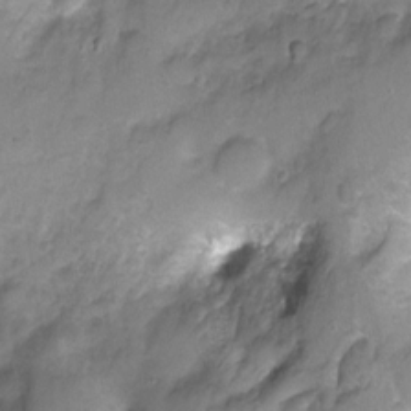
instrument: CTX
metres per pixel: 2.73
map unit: Hto
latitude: -7.3131
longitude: -39.5182
